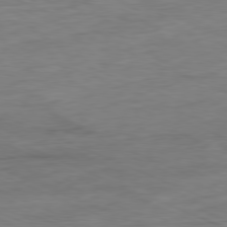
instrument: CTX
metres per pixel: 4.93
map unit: Ap
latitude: -80.5196
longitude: -91.7450
